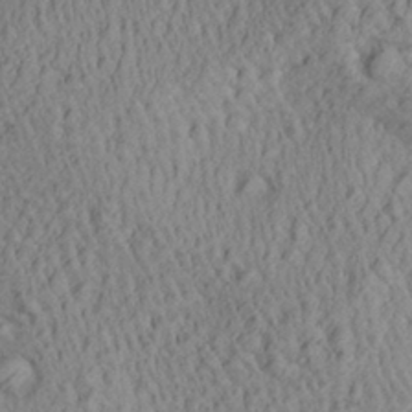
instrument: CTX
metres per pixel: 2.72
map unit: Aa
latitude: 29.6505
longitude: -137.4238
